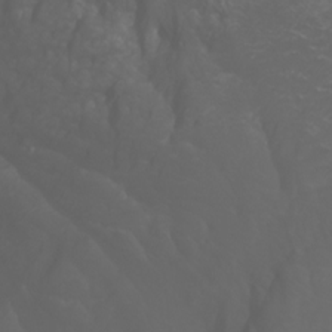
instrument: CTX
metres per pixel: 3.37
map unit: Ht
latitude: -3.8611
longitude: -61.7449
